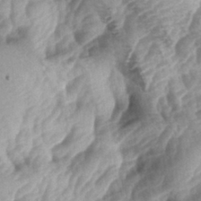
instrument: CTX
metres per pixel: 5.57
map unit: lAa
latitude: -4.5196
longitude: -127.0459
